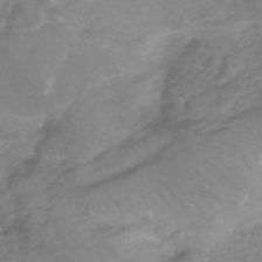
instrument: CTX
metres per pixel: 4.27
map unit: eHh
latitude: -45.1998
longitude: -30.1200
